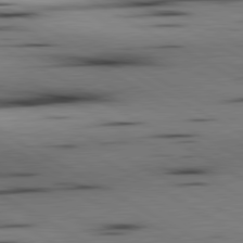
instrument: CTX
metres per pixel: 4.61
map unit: lApd
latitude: 80.4223
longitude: 159.8800
